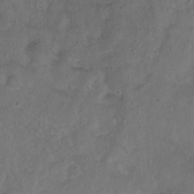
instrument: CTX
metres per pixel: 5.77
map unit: Nhu
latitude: 3.3670
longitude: -15.5749
